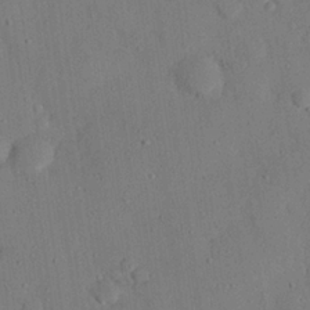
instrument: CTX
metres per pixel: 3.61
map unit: eHh
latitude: 26.5168
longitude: -80.1011
